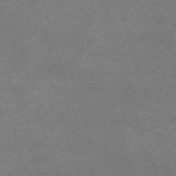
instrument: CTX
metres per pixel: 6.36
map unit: HNb
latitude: -54.7085
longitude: -36.2523
